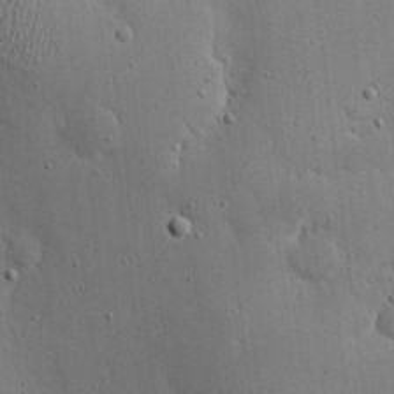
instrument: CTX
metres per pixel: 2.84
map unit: eHh
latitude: 19.7638
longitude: -71.0458
